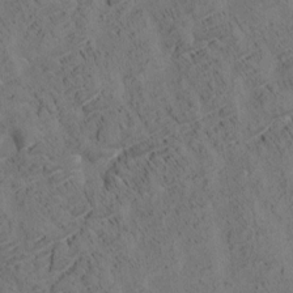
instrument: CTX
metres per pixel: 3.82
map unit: eHh
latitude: 3.5560
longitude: -78.5546
